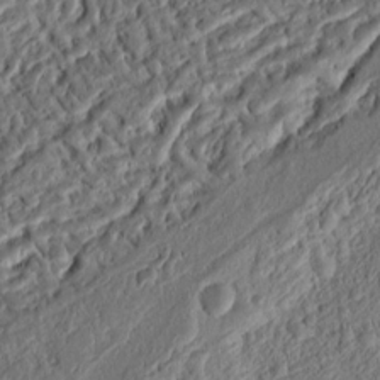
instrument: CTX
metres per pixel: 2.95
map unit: Ht
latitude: 11.7261
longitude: -75.4615
